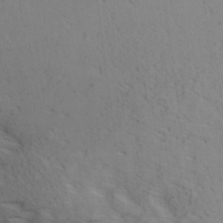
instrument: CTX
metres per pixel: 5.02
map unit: lAa
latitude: 19.9717
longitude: -138.3656
